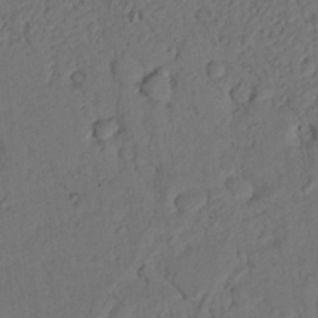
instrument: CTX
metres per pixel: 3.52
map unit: Nhu
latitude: 21.2726
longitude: -75.4426
